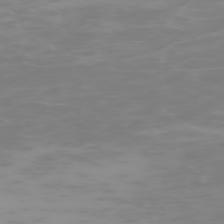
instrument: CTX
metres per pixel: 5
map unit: Hpe
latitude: -74.7275
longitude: 7.1809
